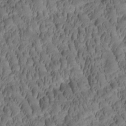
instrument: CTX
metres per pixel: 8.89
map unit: Htu
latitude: -2.4440
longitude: 171.4266
